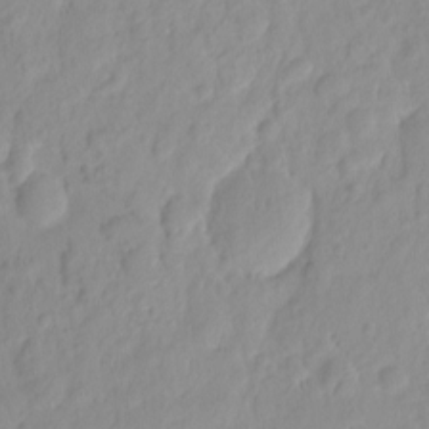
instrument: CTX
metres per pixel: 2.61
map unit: HNhu
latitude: -2.1983
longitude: 10.5763
